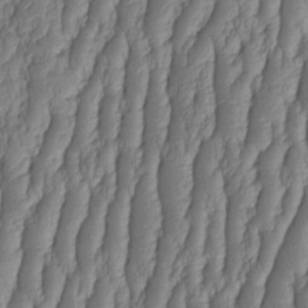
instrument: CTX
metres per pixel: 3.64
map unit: HNhu
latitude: -2.5006
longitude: 13.5588
